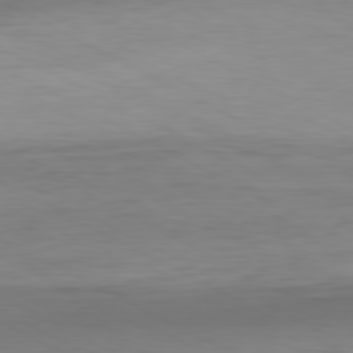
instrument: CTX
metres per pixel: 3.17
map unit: Hpe
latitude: -80.8408
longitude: 18.9353
